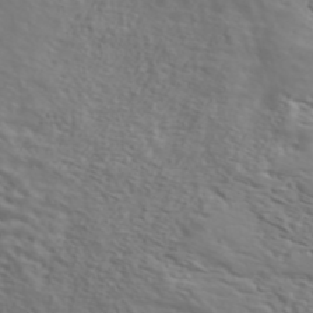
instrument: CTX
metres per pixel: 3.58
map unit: ANa
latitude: 47.4805
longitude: -83.3670
